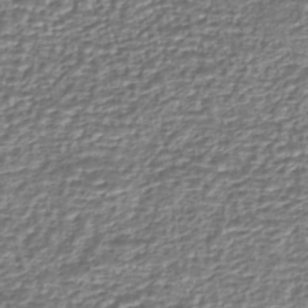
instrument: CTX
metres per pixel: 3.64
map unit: eHh
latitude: -43.3698
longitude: 122.2740
